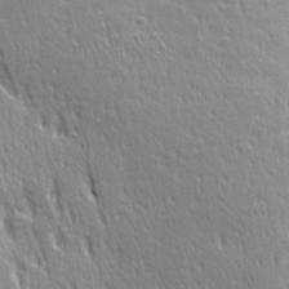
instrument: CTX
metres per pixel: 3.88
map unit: Ave
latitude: 21.7072
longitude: -135.7260
